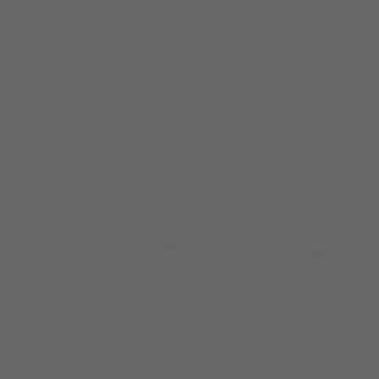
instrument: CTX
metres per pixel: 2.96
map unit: Ap
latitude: -80.0472
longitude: -93.3103
